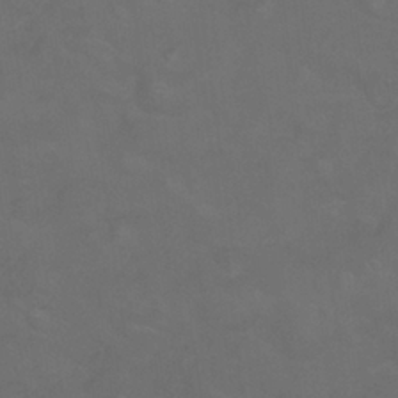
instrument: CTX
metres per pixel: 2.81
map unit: Nhu
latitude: 26.0822
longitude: -54.2900
